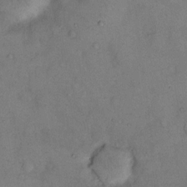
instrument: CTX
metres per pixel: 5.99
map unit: eHh
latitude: 12.9703
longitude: -63.0270
